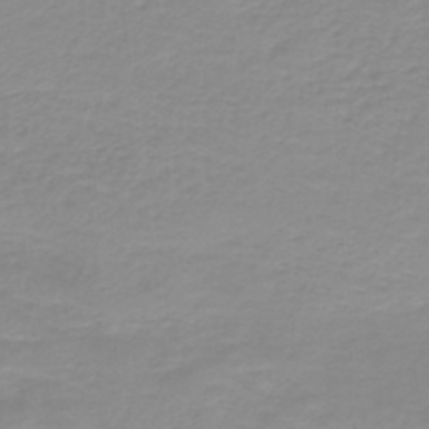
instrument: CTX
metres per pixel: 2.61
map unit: HNb
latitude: -44.5007
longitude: 53.3320
